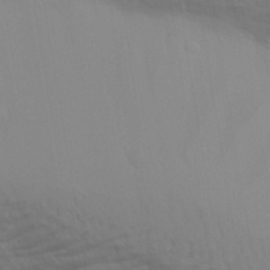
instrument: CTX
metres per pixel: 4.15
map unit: Aa
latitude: 31.1404
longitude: -133.3482
